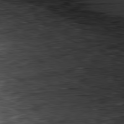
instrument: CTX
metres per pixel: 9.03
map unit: Ap
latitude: -81.6722
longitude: -83.8583
